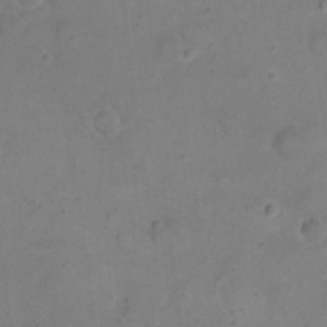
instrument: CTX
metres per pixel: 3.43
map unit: eHh
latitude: 20.7624
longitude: -61.8394
